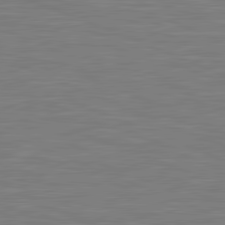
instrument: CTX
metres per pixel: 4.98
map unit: lApd
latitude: 81.7261
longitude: -171.6505
